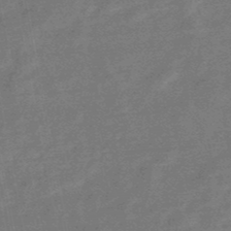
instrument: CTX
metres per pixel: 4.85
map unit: HNb
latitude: -48.9920
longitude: -39.2159
